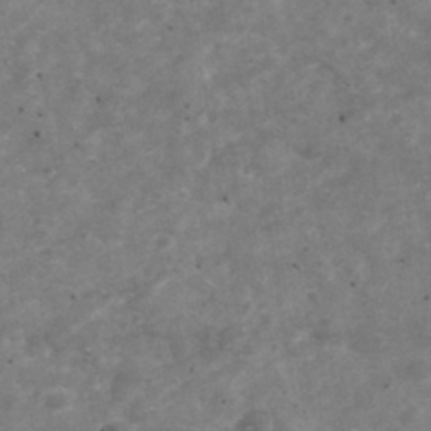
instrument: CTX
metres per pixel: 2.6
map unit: Nhu
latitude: -39.5777
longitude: -81.3482
